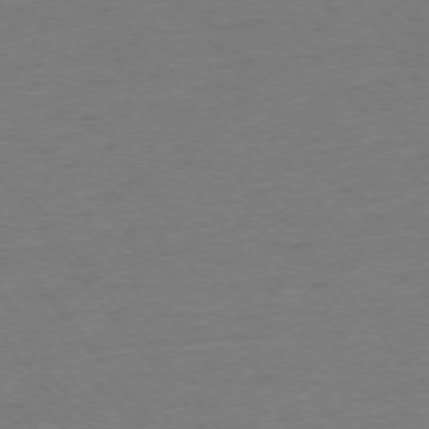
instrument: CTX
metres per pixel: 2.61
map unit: Ap
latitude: -75.0865
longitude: -84.3467
